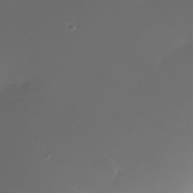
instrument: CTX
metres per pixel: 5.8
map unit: Nhe
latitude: -33.5210
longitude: -116.9892
